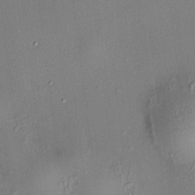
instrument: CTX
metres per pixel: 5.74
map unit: HNhu
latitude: 8.1200
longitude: 14.2929
